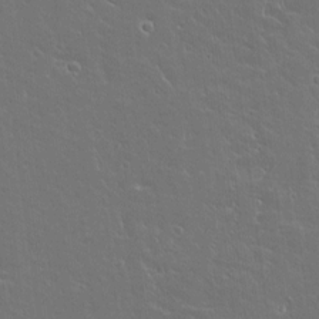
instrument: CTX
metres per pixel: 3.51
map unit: Aa
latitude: 11.7639
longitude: -125.5560
